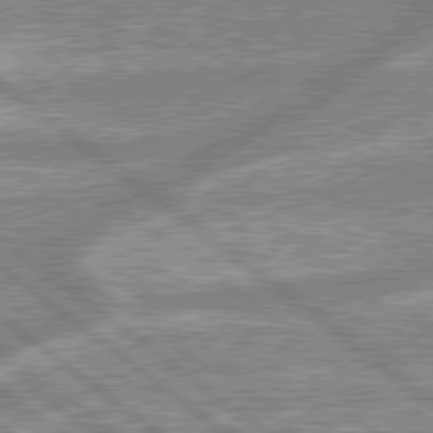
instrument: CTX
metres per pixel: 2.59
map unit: lApd
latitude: 79.4994
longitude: -168.0633
